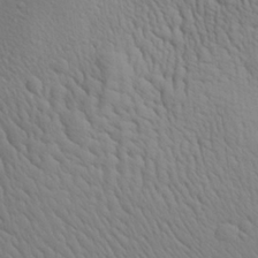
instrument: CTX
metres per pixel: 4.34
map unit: Aa
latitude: 26.9325
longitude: -138.2711
